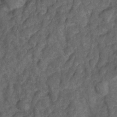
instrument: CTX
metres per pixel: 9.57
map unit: Hto
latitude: 4.5924
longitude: -31.4238
